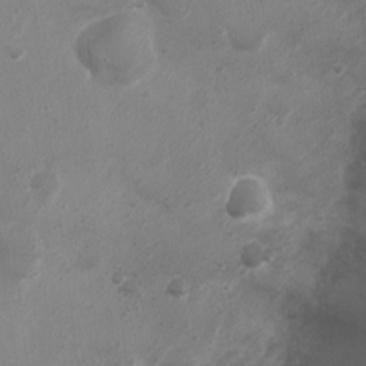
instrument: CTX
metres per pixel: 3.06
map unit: Nhu
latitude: 5.6316
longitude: -17.3104
